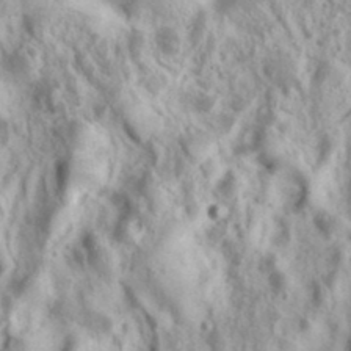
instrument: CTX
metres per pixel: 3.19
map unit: eHh
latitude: 36.8569
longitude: -60.7057
